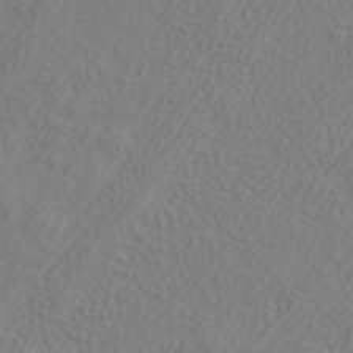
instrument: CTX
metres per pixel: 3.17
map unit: ANa
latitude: 38.8191
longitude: 20.7274
